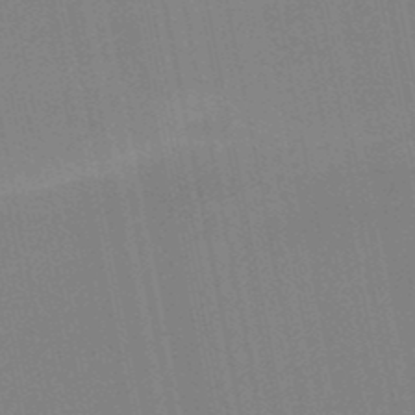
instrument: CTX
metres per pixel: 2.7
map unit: lHb
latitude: -48.9542
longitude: 67.2565
